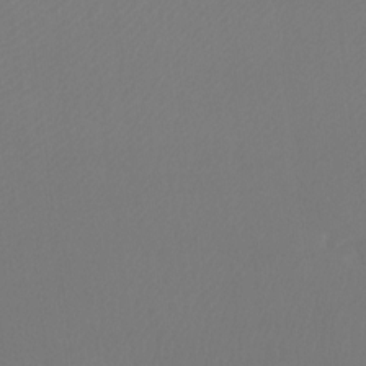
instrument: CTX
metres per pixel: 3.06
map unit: Ht
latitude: -8.6896
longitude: -33.5560
